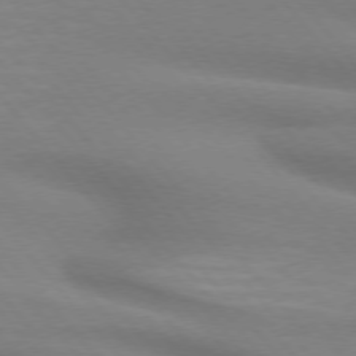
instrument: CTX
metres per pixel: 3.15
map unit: lApd
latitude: 74.9136
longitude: -60.3845
